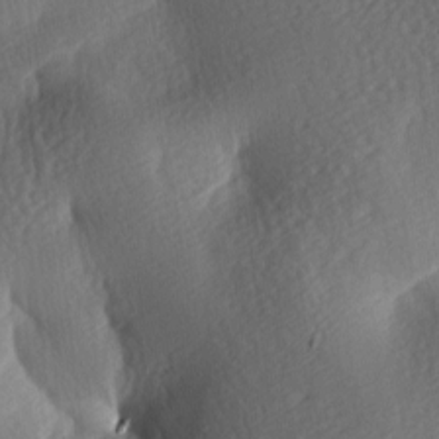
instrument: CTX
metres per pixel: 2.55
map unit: lAa
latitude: -8.5763
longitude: -126.7246
